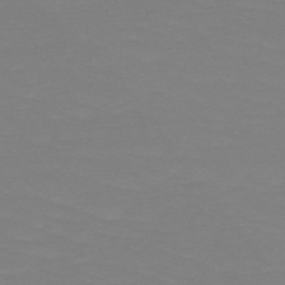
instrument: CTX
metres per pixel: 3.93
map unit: HNb
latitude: -49.4644
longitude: -50.3467
